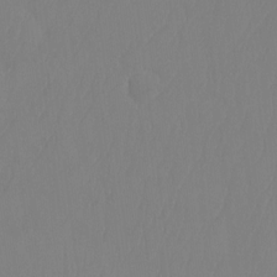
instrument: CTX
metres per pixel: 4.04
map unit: Ht
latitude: -14.6330
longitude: -50.0255
